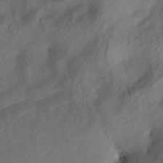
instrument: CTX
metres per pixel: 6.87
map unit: Aa
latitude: 10.1200
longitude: -142.8191
